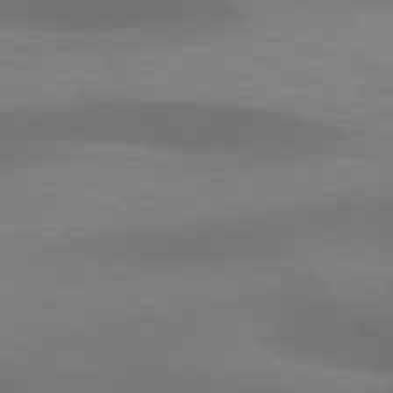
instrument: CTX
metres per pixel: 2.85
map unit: lApd
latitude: 76.7813
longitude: -59.0270
